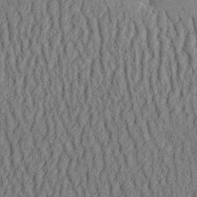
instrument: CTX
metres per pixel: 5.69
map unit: Aa
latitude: 31.0081
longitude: -142.5168
